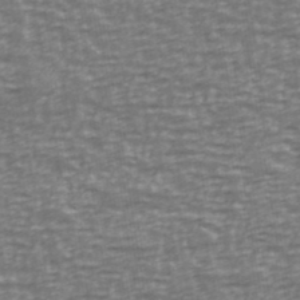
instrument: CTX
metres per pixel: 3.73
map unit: Ave
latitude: 40.4412
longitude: -113.4237
